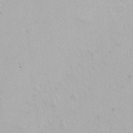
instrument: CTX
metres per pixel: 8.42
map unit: Nhu
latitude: -7.3887
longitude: -46.1767
